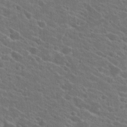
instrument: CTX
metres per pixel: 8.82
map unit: Hto
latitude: 23.8016
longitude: -39.1592
